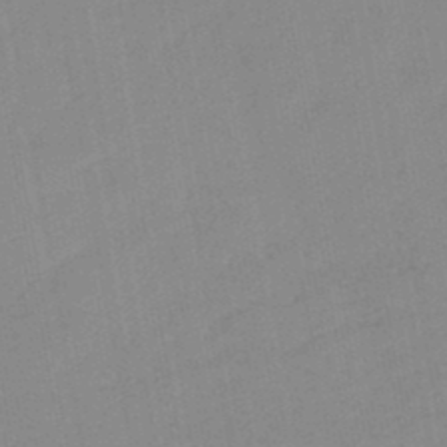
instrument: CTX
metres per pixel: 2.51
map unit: lHb
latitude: -45.9556
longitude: 72.8786
